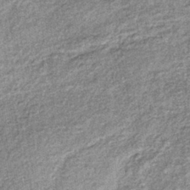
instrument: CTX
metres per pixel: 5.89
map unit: lHb
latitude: -38.7085
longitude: 67.6722
